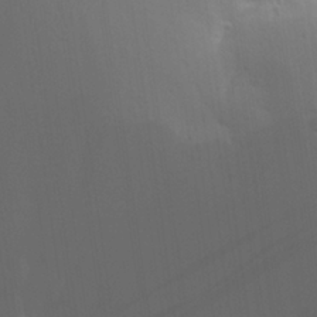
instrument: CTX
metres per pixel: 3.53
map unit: Aa
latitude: 27.9150
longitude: -144.3467
